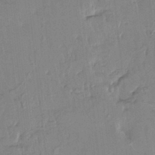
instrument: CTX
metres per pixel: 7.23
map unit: HNhu
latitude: 4.5924
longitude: 14.1795
